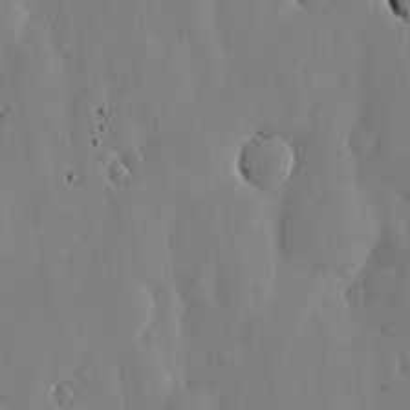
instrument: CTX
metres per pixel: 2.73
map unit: lHvf
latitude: 17.6127
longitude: -114.0444
